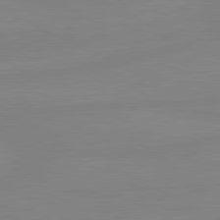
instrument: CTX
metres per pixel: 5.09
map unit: lApd
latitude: 81.1214
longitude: -177.5371
